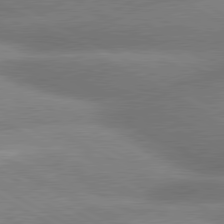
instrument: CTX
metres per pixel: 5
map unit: lApd
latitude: 80.3278
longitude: -163.8206
